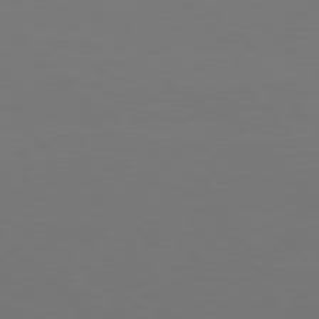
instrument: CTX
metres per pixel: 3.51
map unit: Hpe
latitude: 77.8961
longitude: -170.6868
